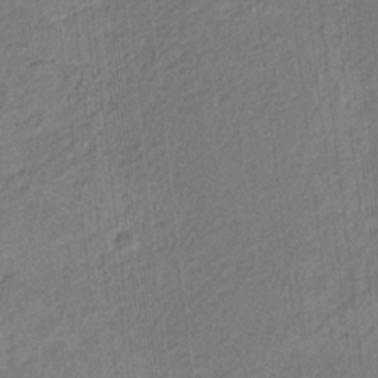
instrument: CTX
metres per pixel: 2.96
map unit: eHb
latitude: -30.1794
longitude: 65.7478
